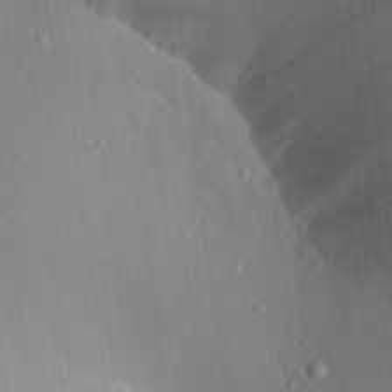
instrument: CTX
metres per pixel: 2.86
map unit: Aa
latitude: 25.2159
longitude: -136.3279
